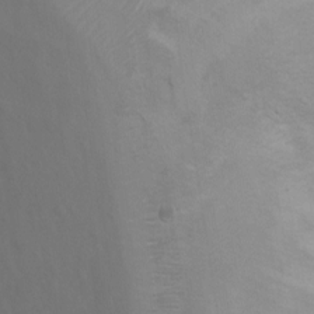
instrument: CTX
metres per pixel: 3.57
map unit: Ht
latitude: 3.4048
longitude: -28.6679
